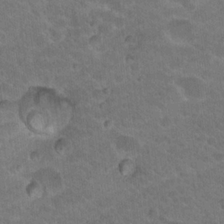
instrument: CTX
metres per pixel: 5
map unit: Hto
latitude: 18.9513
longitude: -35.4237
